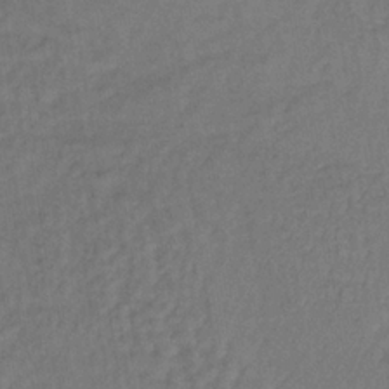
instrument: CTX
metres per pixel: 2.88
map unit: lHb
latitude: -35.5966
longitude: 65.1998
